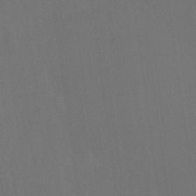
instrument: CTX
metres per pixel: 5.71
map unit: Nhu
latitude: 24.1011
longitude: -63.1215
